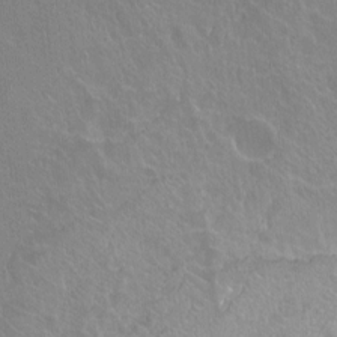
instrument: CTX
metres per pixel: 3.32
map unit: Ht
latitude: -9.7666
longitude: -38.5357
